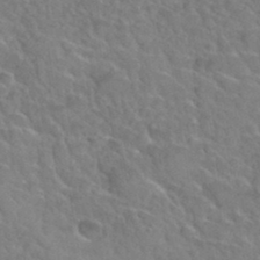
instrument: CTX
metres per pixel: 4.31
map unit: Hto
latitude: 36.0633
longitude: -47.5749
